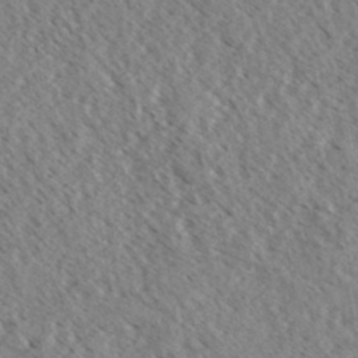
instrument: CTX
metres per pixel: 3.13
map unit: eHh
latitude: 34.4790
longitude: -140.5167
